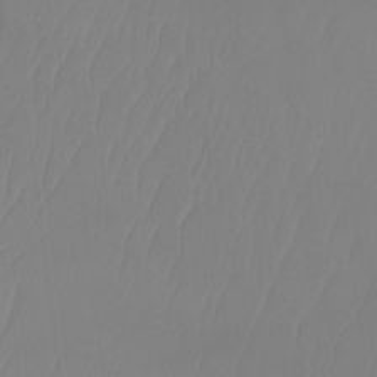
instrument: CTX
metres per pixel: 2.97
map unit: Ht
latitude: -14.8030
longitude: -55.6694
